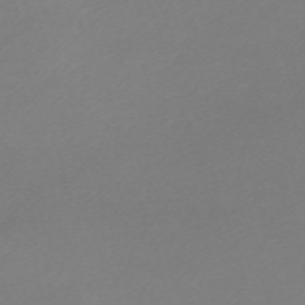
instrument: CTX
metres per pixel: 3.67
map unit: eHh
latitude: -62.0661
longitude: 52.9730
